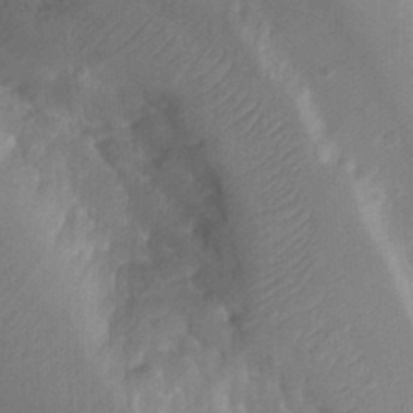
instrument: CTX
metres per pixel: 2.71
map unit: Htu
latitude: -12.2551
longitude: -74.1956
